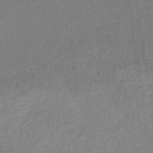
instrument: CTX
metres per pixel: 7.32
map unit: HNb
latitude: -33.8045
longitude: 54.2551
